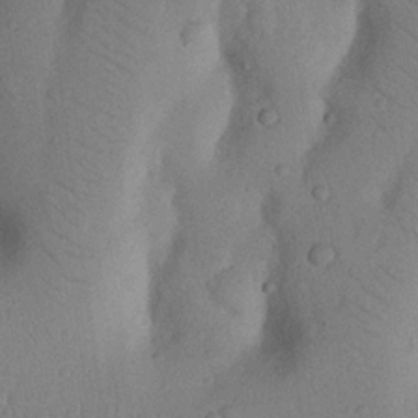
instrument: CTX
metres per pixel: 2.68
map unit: Nhu
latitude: 20.4979
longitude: -74.1389
